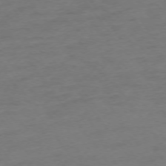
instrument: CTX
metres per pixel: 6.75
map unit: Ap
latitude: -74.8786
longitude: -73.0459
